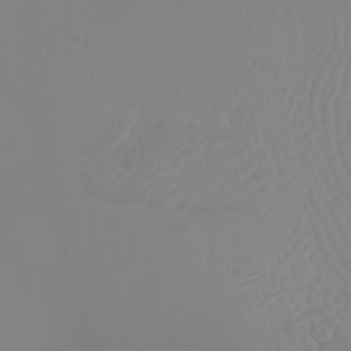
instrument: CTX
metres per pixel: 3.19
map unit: Nhu
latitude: -6.6518
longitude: -93.6505
